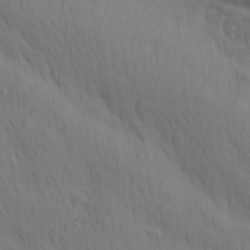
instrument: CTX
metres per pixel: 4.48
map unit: lAa
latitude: 21.7828
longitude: -138.2900
